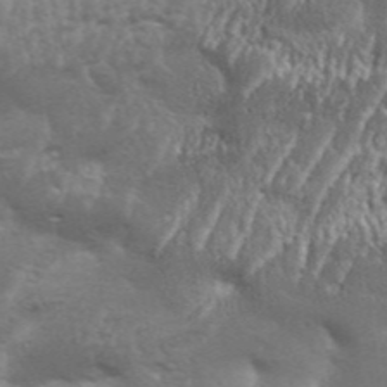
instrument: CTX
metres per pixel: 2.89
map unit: Aa
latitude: 33.4426
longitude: -135.8016
